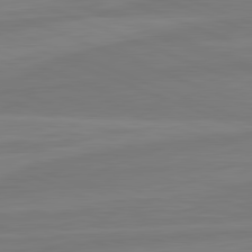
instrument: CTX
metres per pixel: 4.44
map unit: lApd
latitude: 81.8961
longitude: -174.7057
